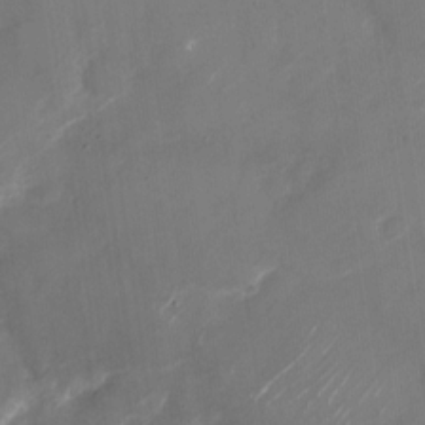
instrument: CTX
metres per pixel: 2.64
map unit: Nhu
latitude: -28.2551
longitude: -74.3278
